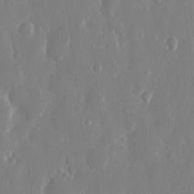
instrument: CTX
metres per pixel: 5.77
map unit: eHh
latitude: 12.6869
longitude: -71.3293
